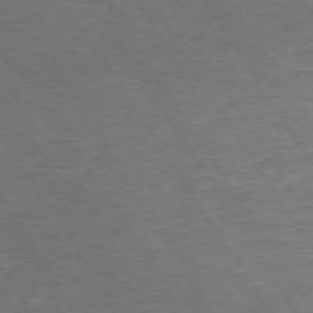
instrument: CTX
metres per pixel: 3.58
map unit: Hpe
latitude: 72.9514
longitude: -124.9135
